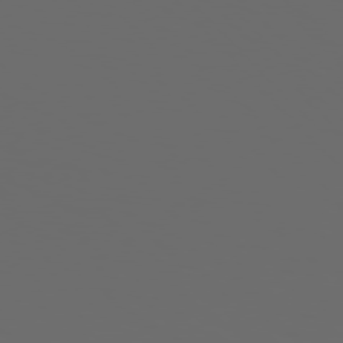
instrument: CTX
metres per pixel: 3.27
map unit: Hpe
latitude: 76.4412
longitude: -140.5923
